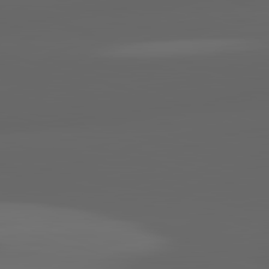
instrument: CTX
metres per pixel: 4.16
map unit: lApd
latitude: 82.8380
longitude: -134.0255
